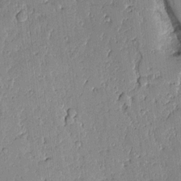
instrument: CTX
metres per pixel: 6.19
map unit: Aa
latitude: 11.4804
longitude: -128.3467
